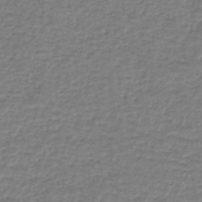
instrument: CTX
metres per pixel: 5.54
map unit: lHb
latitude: -41.8422
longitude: 70.1228
